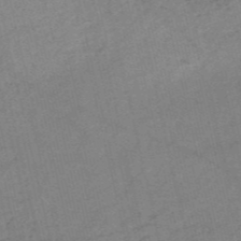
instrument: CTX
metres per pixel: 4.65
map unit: eHh
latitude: -54.2362
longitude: -89.4805
